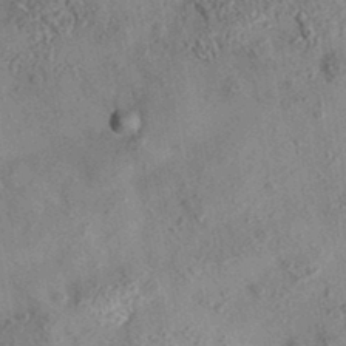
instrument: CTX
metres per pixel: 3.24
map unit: eAb
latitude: 35.4426
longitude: 108.6518
